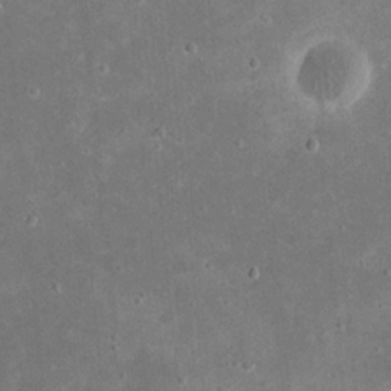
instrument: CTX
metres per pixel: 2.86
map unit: eHh
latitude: 21.0081
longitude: -68.0633
